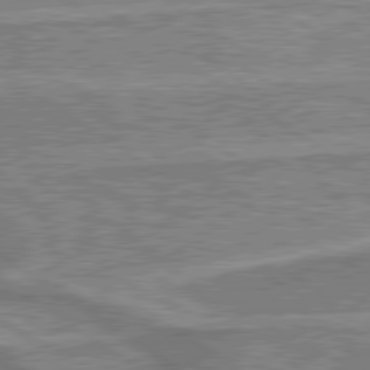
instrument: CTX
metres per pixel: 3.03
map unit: lApd
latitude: 79.7828
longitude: 175.5210
